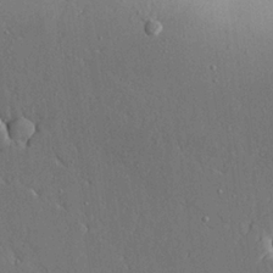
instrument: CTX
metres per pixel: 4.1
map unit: Aa
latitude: 23.5182
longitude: -127.8961
